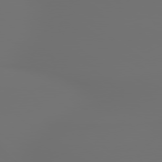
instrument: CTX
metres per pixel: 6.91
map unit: lApd
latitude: 79.4049
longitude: 177.4454
